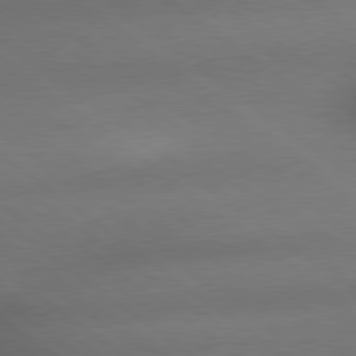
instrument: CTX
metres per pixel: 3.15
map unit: lApd
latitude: 79.4427
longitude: -167.6316
